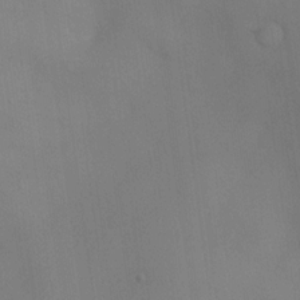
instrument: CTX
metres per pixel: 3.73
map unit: eHh
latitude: -23.0865
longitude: 14.9731
